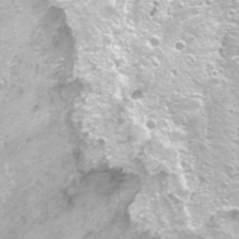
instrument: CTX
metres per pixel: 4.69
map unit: Nhu
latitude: -8.3495
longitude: -73.6694
